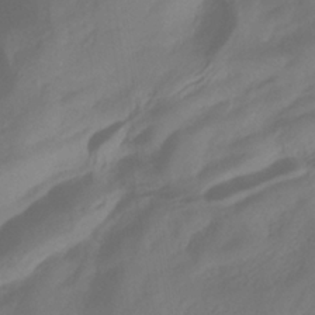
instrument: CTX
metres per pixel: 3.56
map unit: ANa
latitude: -38.5196
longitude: 96.5574
